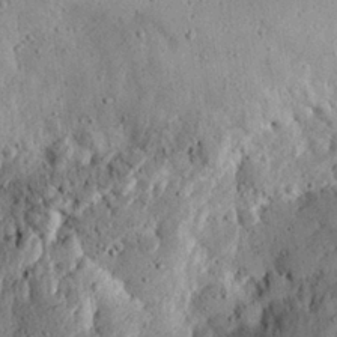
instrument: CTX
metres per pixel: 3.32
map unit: eHh
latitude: 25.9339
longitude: -79.9717
